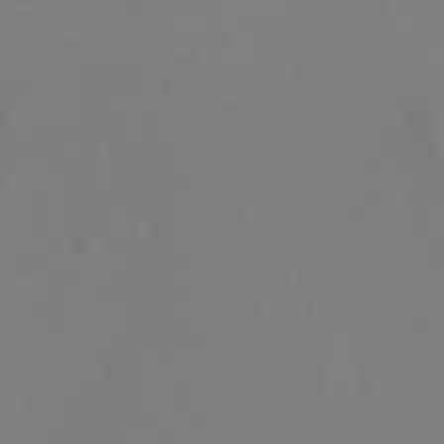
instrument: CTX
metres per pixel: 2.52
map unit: Ht
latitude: -7.1431
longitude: -29.7638
